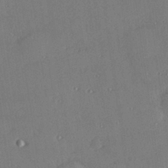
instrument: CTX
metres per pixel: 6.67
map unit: Hve
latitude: 27.2159
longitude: -91.3860
